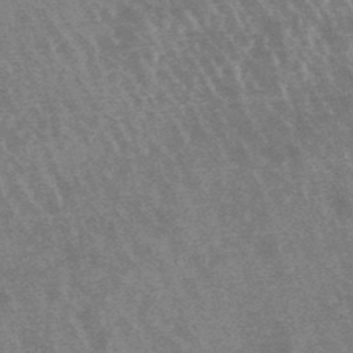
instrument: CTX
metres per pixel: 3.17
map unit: lHb
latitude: -48.0850
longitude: 72.9730
